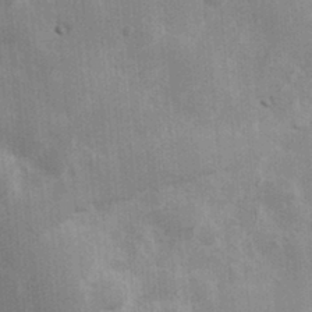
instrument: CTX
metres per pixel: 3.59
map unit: Hve
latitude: 31.4616
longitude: 148.7275
